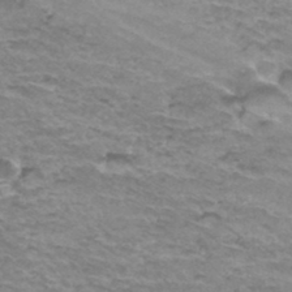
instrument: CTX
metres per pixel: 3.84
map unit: Hto
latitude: 35.8772
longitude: -42.8002
